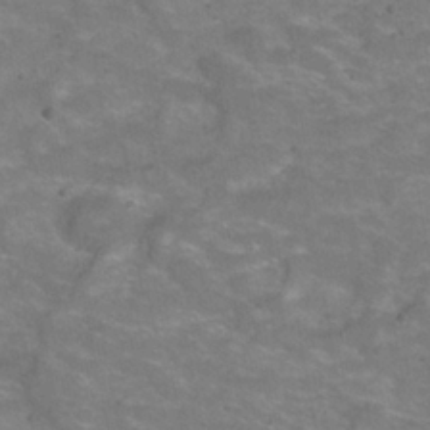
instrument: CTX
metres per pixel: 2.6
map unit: Hve
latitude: -30.6140
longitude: 95.5588
